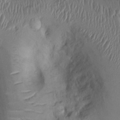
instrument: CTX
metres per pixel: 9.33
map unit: Ht
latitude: 0.1577
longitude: -13.9150
